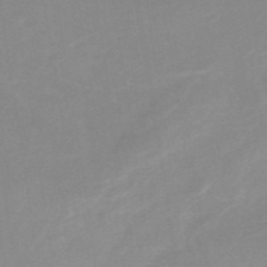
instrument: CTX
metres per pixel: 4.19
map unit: HNb
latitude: -49.5588
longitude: -45.2348
